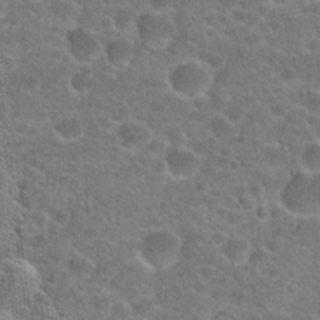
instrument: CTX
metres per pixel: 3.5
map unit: Hto
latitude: 21.3482
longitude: -43.8772
